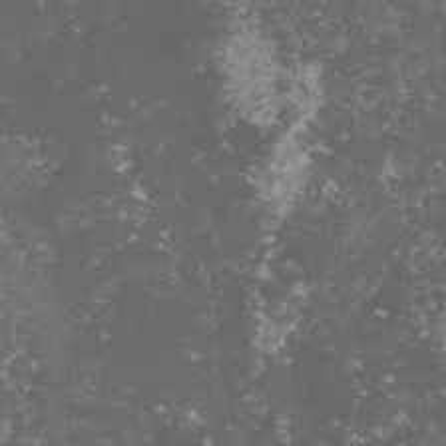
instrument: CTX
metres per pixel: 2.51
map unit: lHvf
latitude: -14.9920
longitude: -99.6316
